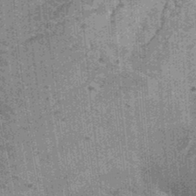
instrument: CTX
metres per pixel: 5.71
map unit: Ht
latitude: 0.1766
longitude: -17.5182
